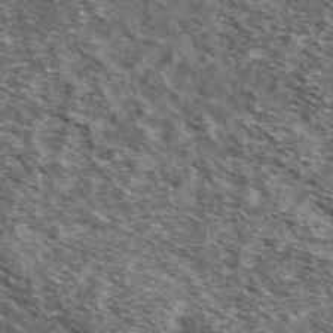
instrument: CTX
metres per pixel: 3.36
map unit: Ave
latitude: 39.3293
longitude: -108.3089
